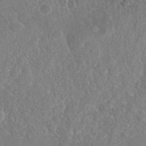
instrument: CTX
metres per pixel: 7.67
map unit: Nhe
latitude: -41.7477
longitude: -110.9703
